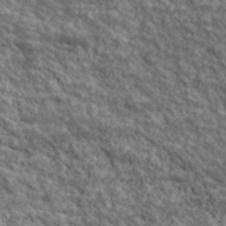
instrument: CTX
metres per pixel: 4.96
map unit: lHvf
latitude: 38.9703
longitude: -89.1026
